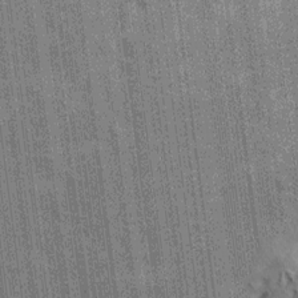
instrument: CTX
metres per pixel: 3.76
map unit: Ave
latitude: 15.6127
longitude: -138.1767
